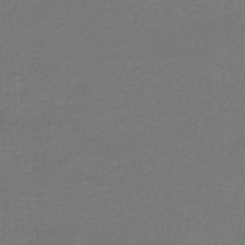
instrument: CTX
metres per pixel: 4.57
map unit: lHb
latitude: -46.7463
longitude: 63.7666
